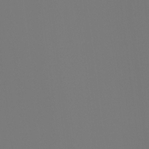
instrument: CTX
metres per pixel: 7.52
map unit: Ht
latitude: -4.1605
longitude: -61.1970
